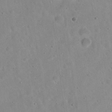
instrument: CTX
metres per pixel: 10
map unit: Hto
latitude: 21.9528
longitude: -54.0444
